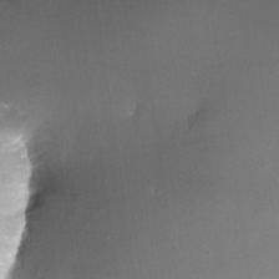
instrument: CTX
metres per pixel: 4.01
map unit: Nhe
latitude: -32.5007
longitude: -116.4034
